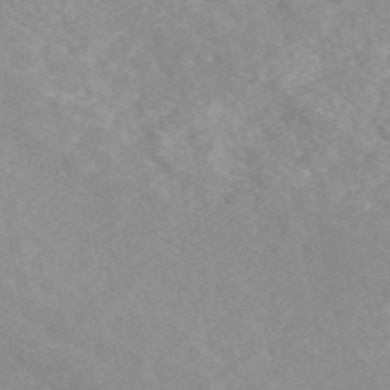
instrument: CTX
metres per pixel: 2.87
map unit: eAb
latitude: 49.2159
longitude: 118.5952
